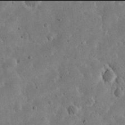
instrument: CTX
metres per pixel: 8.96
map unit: eHh
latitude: 21.9906
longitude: -66.7246
